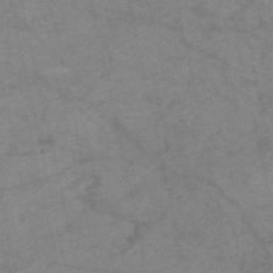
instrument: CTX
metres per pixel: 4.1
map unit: HNb
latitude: -54.4629
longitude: -43.5560
